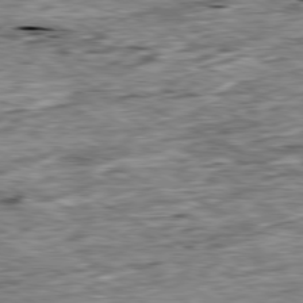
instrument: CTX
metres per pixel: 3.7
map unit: Ap
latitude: -80.5196
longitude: -88.6869
